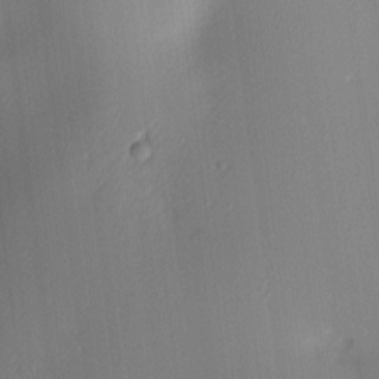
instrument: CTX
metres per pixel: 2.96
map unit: lAa
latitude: 2.9513
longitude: -116.1389
